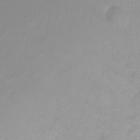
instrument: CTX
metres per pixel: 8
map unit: Nve
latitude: -20.6707
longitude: 105.5966
